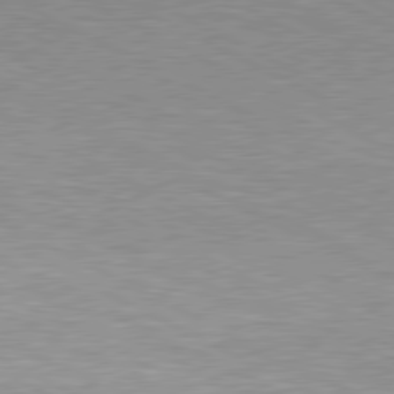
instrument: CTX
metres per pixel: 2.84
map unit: Hpe
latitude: 79.6316
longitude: -128.1767
